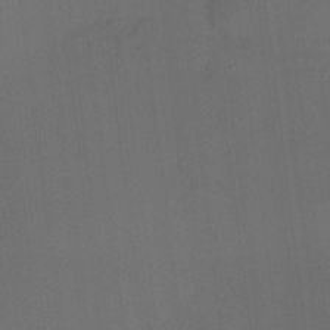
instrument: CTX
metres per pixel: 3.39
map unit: HNhu
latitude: 6.9136
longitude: 3.4832
